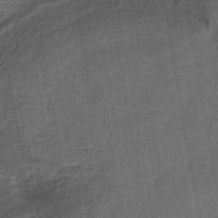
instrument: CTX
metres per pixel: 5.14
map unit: lHb
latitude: -43.8800
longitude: 80.2551
